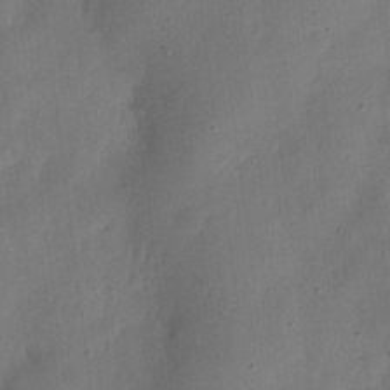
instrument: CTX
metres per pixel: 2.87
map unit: eHh
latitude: 7.8016
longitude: -72.1389
